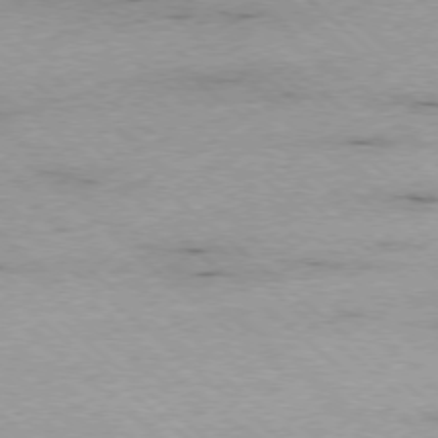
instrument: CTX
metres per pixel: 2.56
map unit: Ap
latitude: -77.7478
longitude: -85.7072
